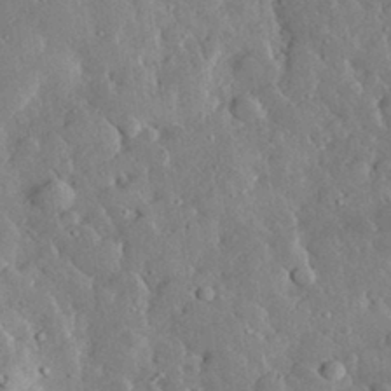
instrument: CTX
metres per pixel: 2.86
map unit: lHvf
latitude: 32.2711
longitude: -84.3845
